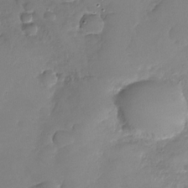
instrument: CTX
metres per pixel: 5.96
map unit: Nhu
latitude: -30.0850
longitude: -61.0080
